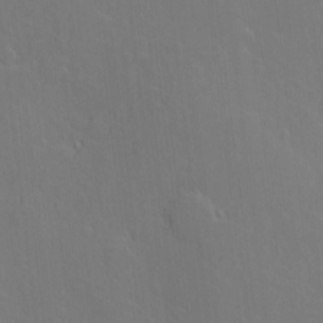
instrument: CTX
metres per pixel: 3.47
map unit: Nve
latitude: -9.0675
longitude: 175.6154
